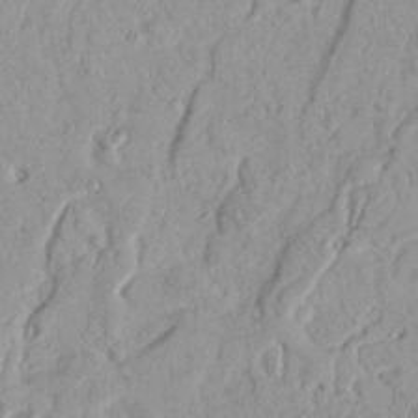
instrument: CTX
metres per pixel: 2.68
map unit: Nhu
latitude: 18.4412
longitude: -77.7260
